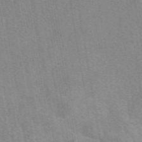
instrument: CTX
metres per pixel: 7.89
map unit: eAb
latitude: 49.2915
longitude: 116.0472
